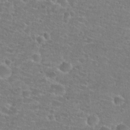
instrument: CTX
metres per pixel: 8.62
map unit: Hto
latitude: 25.5560
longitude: -48.4223
